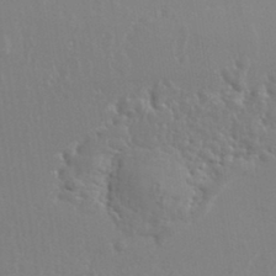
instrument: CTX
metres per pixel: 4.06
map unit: eHh
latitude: 35.1403
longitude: -132.5924
